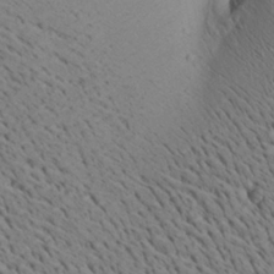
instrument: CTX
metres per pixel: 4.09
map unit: Aa
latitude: 22.0633
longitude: -140.2144
